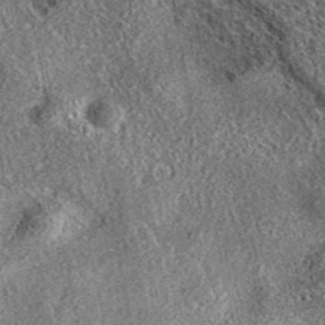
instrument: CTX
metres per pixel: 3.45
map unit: eAb
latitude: 36.9325
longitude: 110.7463
